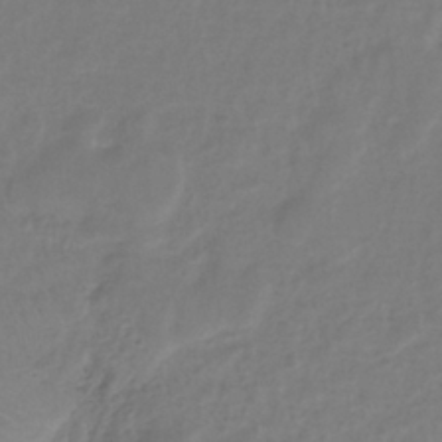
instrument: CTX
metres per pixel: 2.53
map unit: eHh
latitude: -39.4832
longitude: -26.3467
